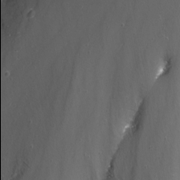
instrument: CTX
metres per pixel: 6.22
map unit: Nhu
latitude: -13.8045
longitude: -65.9906
